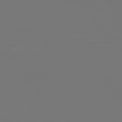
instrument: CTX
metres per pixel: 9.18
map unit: Hpe
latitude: 76.8191
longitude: -136.0255
